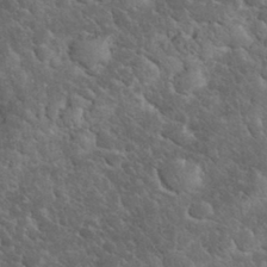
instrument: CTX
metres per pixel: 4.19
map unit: eHh
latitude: 33.4993
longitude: -66.2711
